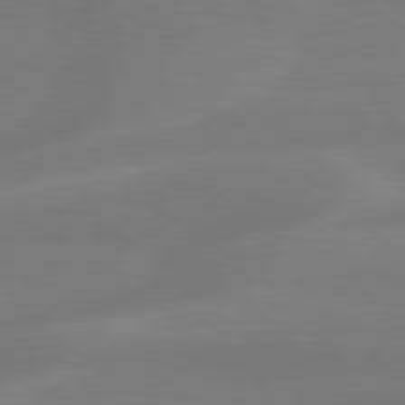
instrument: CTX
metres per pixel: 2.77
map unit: lApd
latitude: 79.2915
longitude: -143.1403
